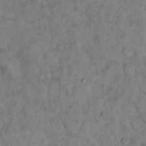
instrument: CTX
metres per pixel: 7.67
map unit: eHh
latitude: 16.6491
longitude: -62.1956
